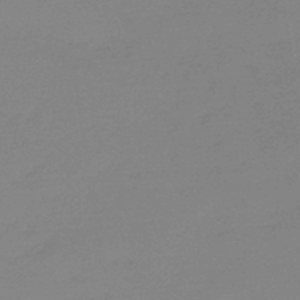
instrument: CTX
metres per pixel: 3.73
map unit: eHb
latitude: -44.9920
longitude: 86.5385
